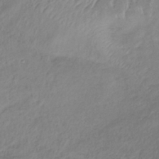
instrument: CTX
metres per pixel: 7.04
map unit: lHb
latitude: -36.3873
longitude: 72.7085
